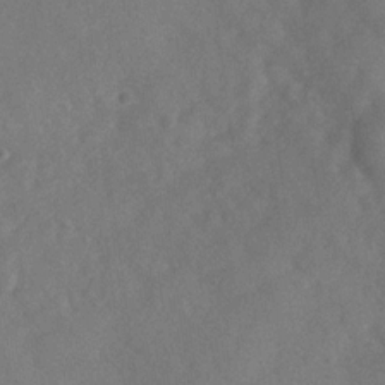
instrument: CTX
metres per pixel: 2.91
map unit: Nhu
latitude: -29.8045
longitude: -60.4790
